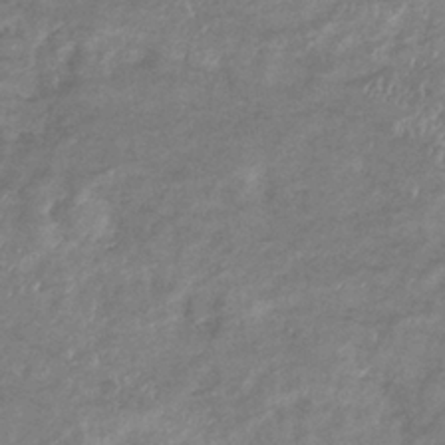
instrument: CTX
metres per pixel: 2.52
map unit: eHb
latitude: -36.5951
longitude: 76.0283
